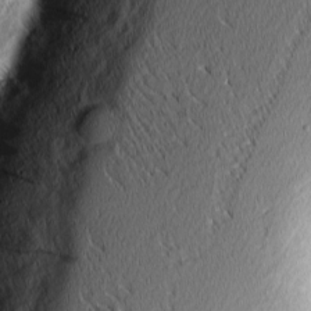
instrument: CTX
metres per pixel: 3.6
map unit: Nhu
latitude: 1.7071
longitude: -77.6127
